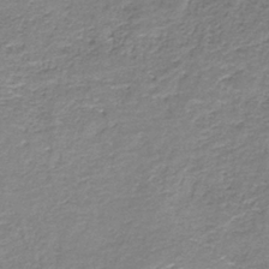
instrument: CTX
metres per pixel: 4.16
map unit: eAb
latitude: -36.2361
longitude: 52.1983
